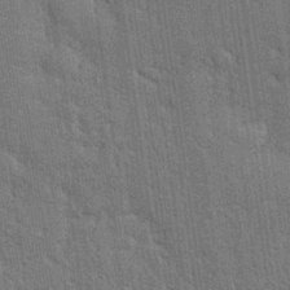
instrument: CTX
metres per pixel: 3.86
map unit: Nhu
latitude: 28.6301
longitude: -68.1011
